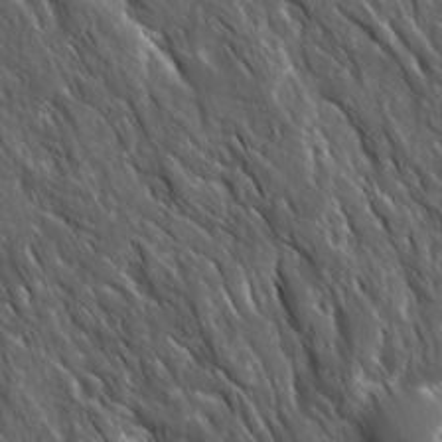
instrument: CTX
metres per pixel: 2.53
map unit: Ave
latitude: 15.7072
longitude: -133.0081
